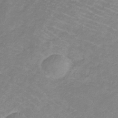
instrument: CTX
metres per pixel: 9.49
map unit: eHb
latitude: -31.6722
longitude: 66.9731
